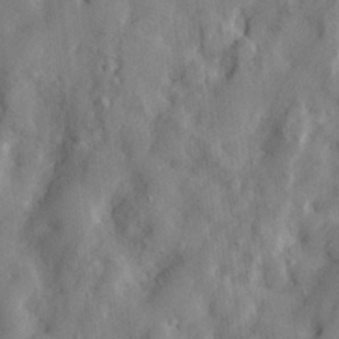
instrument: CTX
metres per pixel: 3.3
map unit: lHvf
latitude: 24.2900
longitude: 143.0675
